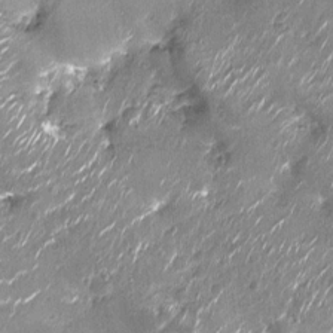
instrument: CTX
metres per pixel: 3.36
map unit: Nhu
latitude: -12.8597
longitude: -22.9703
